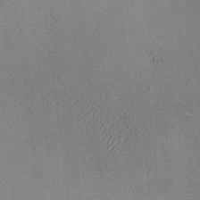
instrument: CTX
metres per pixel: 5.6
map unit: HNhu
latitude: 9.9150
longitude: 15.2187
